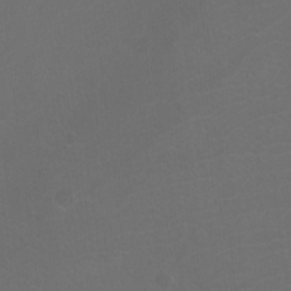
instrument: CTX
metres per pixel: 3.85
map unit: Htu
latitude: -11.7289
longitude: -71.7638
